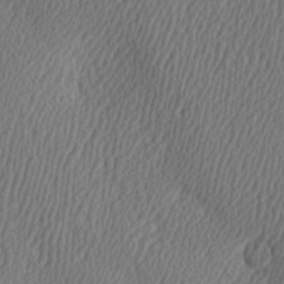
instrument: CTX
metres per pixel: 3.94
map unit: Hve
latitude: 3.3104
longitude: -124.4790
